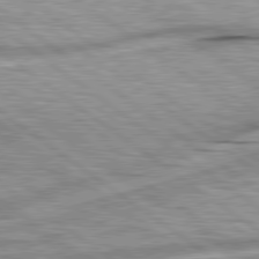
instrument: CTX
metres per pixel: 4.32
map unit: lApd
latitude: 79.6883
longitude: -140.5734
